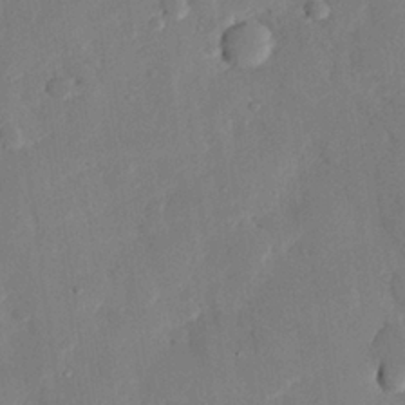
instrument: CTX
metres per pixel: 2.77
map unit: eHh
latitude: 27.2159
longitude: -80.8947
